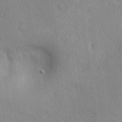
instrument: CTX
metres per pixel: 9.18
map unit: lAvf
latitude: 9.2159
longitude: 168.2928
